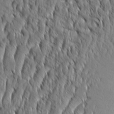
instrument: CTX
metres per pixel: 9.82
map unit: Aa
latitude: 8.4223
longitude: -132.5924
